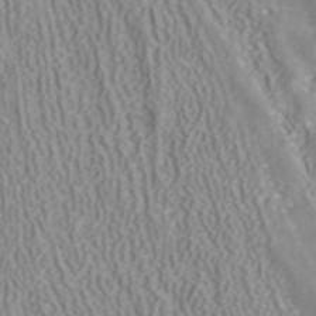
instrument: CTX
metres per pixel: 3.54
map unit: ANa
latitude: 41.0080
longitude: 34.5007
